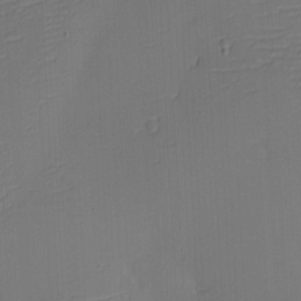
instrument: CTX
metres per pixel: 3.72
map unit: eHh
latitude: -3.5021
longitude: -79.7639
